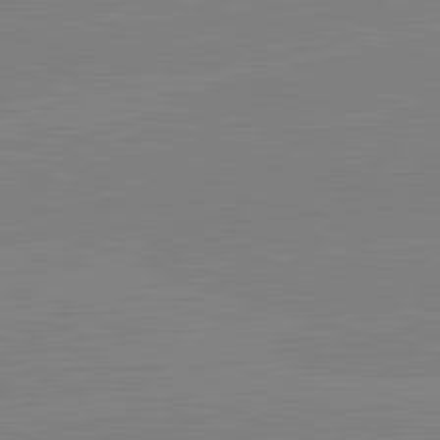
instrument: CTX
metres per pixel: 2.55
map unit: lApd
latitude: 82.0822
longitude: -156.8946
